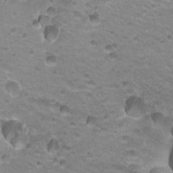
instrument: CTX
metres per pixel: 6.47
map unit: Hto
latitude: 21.8961
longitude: -32.5924
